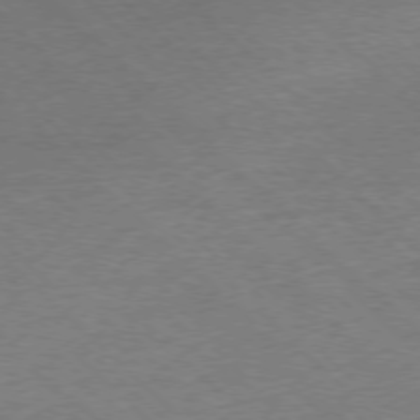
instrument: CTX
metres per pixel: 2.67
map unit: Ap
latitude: -77.4832
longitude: -86.4790
